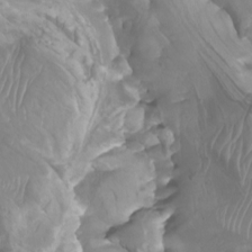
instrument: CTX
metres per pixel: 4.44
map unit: Htu
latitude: -5.3320
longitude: -76.0444
